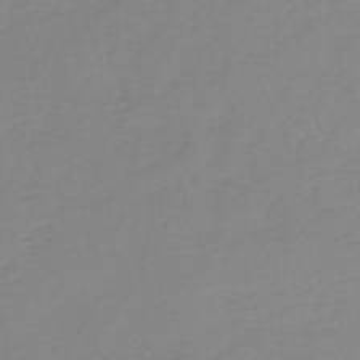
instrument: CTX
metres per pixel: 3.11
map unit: HNb
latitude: -45.0109
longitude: 54.5574
